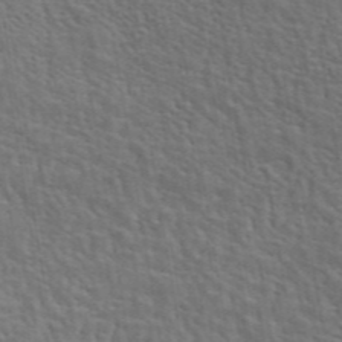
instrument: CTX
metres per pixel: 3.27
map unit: eAb
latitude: 43.9150
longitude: 112.0661
